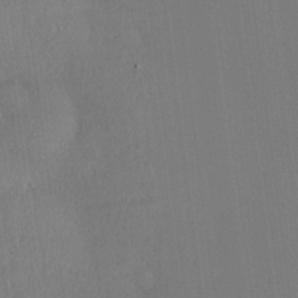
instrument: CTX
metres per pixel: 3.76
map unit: Hve
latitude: 18.7813
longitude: 149.8045
